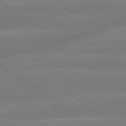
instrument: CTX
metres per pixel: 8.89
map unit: lApd
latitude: 79.4994
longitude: -142.7435
